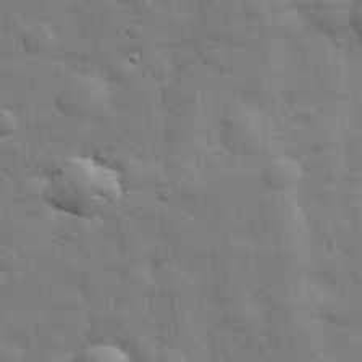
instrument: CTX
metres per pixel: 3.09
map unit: eHh
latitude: 29.5371
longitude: -75.1970
